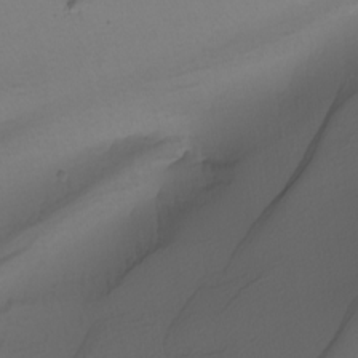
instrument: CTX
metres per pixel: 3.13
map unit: Nhu
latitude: -7.2943
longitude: -95.0837
